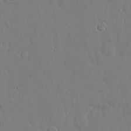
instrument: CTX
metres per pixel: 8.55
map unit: eHh
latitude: 14.8002
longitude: -71.2915
